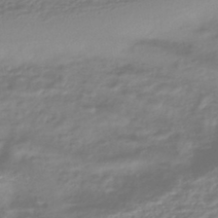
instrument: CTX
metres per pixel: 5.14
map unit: HNhu
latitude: -44.8597
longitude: 96.2173
